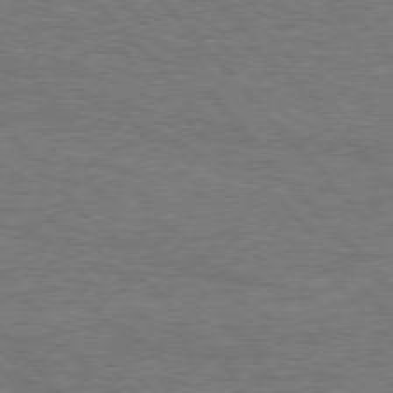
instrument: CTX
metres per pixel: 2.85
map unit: Hpe
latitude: 76.1200
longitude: -157.8961
